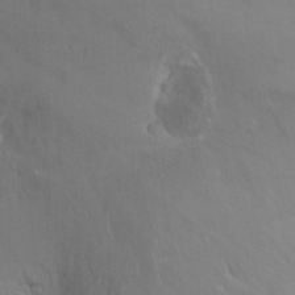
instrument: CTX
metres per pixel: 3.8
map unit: Nhu
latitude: -4.9352
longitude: -87.8961
